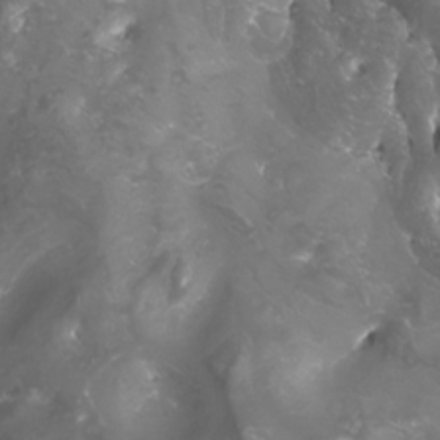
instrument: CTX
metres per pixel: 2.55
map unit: Nhu
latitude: -8.2739
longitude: -94.3279
